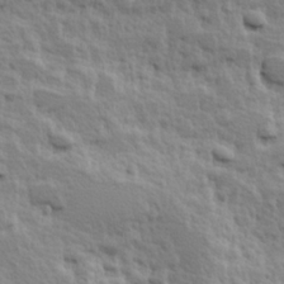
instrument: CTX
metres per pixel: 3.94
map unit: Hve
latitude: 25.1025
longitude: 144.8030
